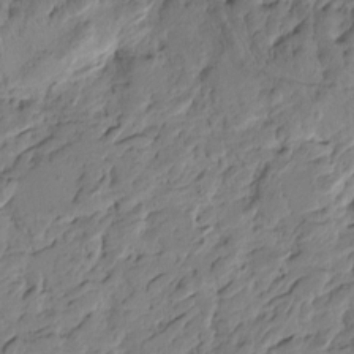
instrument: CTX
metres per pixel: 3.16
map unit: Htu
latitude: -3.9367
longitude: -178.5168
